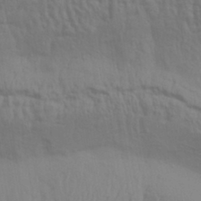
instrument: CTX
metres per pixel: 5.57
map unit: Aa
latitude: 31.4994
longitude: -135.6316
